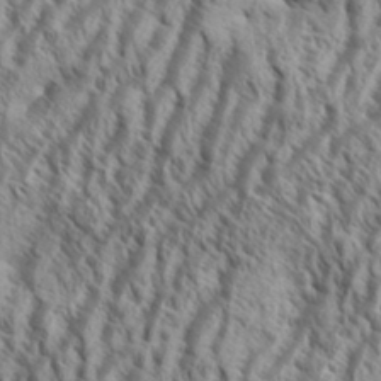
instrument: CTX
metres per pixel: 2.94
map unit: Aa
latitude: 33.8394
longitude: -138.1767
